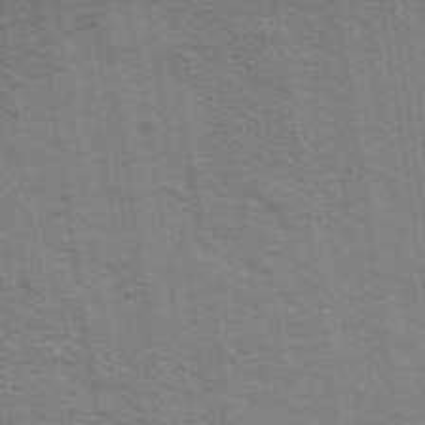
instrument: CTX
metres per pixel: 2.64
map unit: Ave
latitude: 39.2159
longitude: -108.8569
